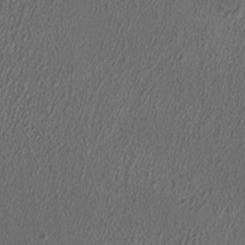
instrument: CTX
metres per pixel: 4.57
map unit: HNhu
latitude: 1.0269
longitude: 0.3873
